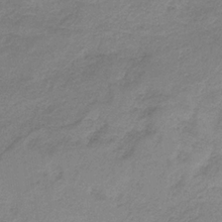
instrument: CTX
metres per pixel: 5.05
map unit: HNb
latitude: -33.3699
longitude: 57.7666
